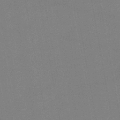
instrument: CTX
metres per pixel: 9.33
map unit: lHb
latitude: -46.7085
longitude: 70.5952
